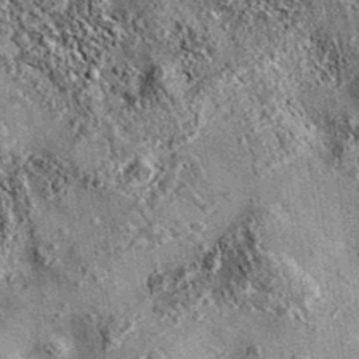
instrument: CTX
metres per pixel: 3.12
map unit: eAb
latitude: 36.0444
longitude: 111.6722
